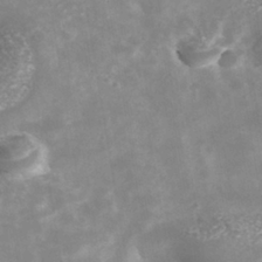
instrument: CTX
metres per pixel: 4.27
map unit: Nhe
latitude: -39.6344
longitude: -116.0444
